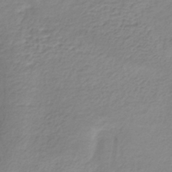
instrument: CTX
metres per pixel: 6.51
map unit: lHb
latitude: -40.2928
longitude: 69.9178
